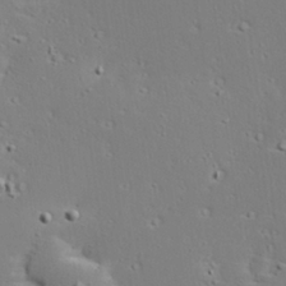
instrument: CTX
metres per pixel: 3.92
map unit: Hve
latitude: 24.0255
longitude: -98.2900
